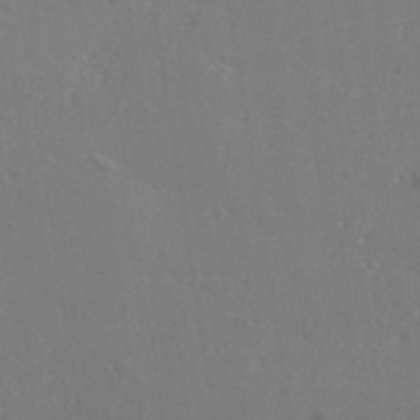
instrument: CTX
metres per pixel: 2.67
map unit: eHh
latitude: 34.9513
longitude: -132.4412
